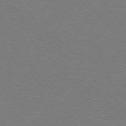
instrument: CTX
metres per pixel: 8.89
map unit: Hpe
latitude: 75.5182
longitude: -145.3481
